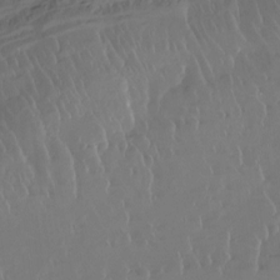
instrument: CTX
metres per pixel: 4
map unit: Htu
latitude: -14.7652
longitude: -47.1970
